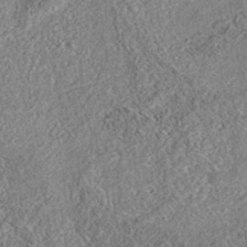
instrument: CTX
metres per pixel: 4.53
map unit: eAb
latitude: 35.5749
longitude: 113.4455
